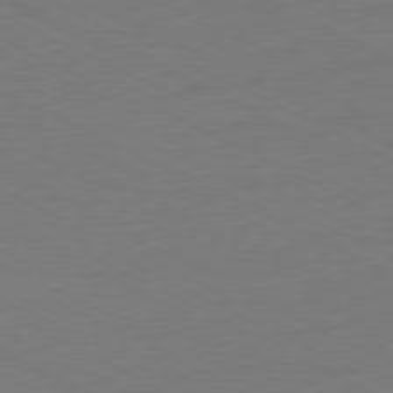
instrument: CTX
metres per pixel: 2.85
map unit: Ap
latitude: -77.8800
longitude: -73.1781
